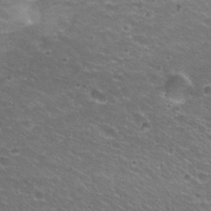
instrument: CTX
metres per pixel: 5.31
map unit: Hto
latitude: 22.3656
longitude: -32.7813
